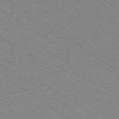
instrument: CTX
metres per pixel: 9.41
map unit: Hpe
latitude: -78.3306
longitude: -21.8961
